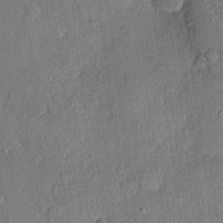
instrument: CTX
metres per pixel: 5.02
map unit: eHh
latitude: 4.5546
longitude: -74.8947
